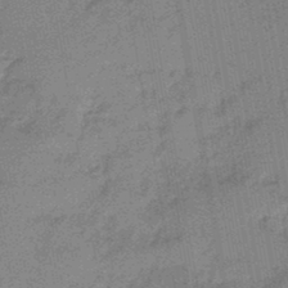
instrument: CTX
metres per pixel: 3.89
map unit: eHb
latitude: -45.0864
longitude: 86.8030
